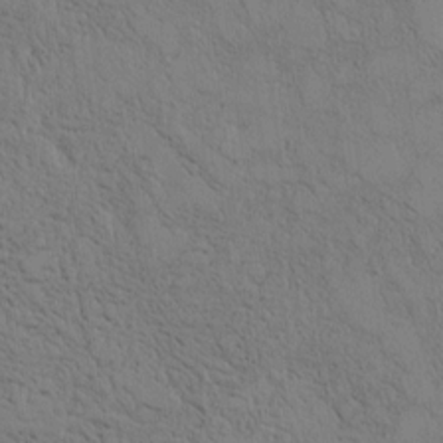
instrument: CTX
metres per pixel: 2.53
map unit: Htu
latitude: 3.7638
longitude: 151.8800
